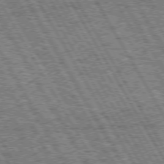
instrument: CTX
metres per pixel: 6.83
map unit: Hpe
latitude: 73.4616
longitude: -125.6316
